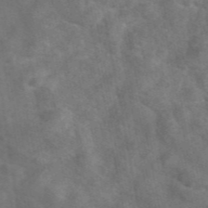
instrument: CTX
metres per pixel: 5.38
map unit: eAb
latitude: 46.9892
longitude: 127.2564
